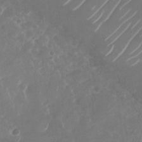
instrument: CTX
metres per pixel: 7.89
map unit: Nhu
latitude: -28.7274
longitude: -70.5168
